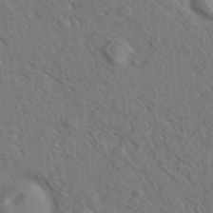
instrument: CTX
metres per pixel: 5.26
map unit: eHh
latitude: 37.0648
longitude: -137.9906
